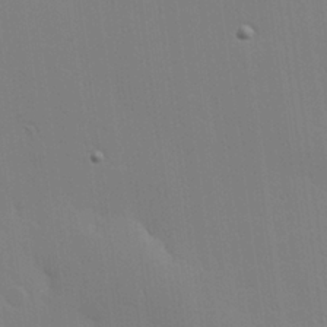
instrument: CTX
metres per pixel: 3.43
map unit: Hve
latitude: 26.0822
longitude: -91.4426
